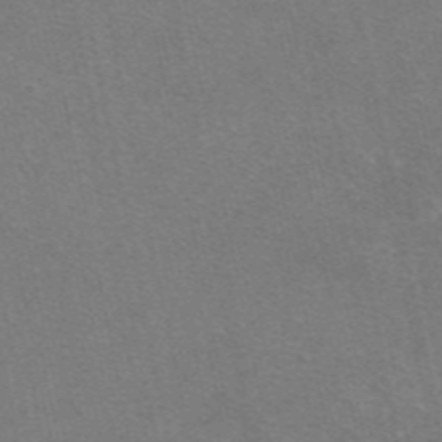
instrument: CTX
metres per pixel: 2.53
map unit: eAb
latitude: 47.4616
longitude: 115.6722
